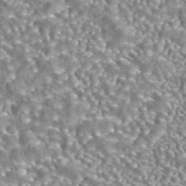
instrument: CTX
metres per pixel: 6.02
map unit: eAb
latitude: 43.2348
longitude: 105.7477
